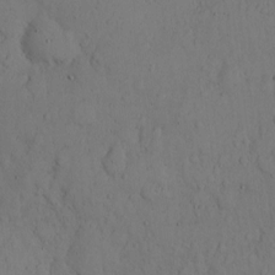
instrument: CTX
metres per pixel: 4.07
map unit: Hto
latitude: 8.7624
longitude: -57.8205
